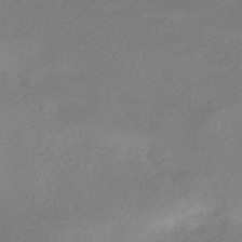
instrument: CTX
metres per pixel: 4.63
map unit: HNhu
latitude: -41.1431
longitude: 94.5762
